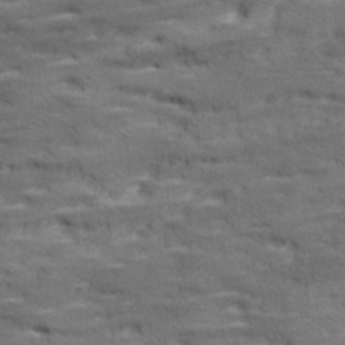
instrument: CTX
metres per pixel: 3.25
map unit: Ave
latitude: 17.8583
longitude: -136.0633
